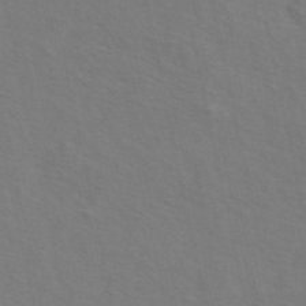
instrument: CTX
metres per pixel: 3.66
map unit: ANa
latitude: 49.3860
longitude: -76.4223
